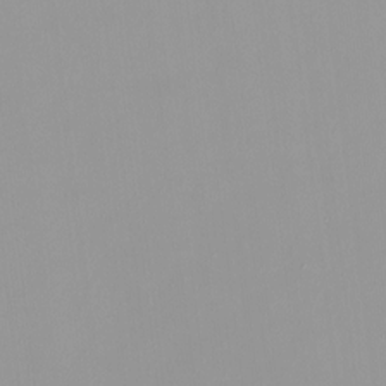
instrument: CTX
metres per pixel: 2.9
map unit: HNhu
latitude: -0.5952
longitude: -5.4237
